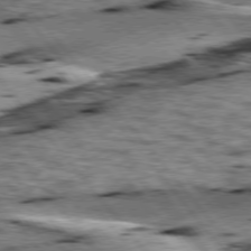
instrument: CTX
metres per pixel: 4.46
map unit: lApd
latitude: 76.1577
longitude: -71.3859
